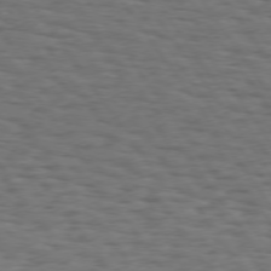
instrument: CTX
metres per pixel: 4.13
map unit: Hpe
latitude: 74.4223
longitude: -132.6113
